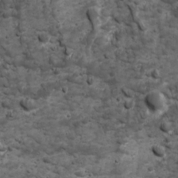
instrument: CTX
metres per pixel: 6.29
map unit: Ave
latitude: 16.8758
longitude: -132.9514
